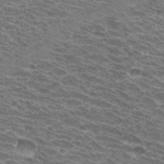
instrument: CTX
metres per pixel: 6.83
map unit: Hto
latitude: 32.0822
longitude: -41.7638
